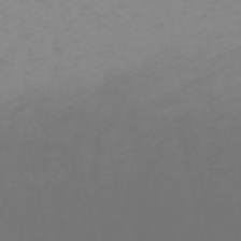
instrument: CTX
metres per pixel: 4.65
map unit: HNb
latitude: -54.3873
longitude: -44.2711
